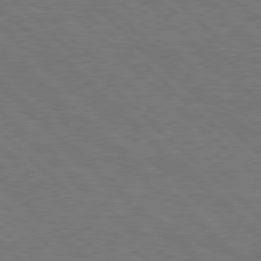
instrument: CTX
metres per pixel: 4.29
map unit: Hpe
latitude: 78.0822
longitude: -154.9703
